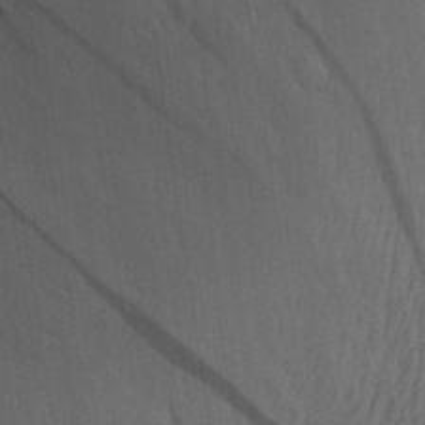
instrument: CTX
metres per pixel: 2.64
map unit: Aa
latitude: 27.4427
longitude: -137.8206
